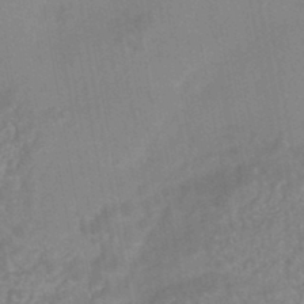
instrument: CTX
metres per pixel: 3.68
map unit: HNhu
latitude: -45.4643
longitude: 92.1417
